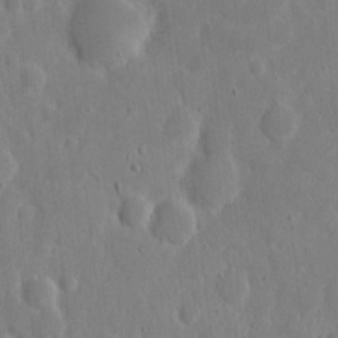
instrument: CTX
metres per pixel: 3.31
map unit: eHh
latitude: 7.2915
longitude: -70.8380
